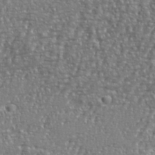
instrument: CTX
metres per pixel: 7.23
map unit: eHh
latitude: 35.1403
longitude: -133.9339
